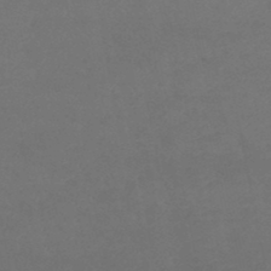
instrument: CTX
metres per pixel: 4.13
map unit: lHb
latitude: -38.1795
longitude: 73.2187
